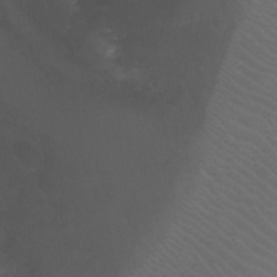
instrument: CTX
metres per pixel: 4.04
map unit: Ht
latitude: -1.4644
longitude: -18.7057
